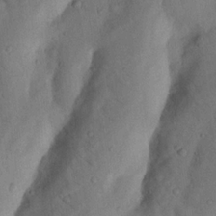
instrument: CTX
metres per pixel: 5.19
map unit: Nhu
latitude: 18.8947
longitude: -76.8002
